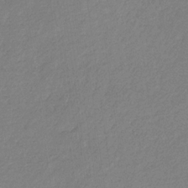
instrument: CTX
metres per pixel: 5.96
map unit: eHb
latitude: -30.6896
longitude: 67.0486
